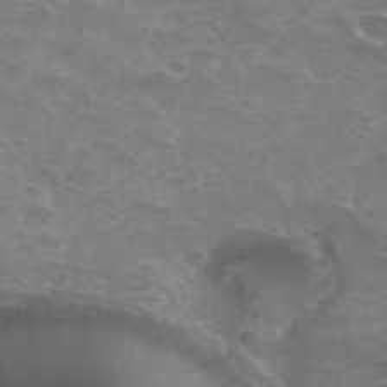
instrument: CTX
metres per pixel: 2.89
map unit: Hto
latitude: 33.7261
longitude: -43.4804
